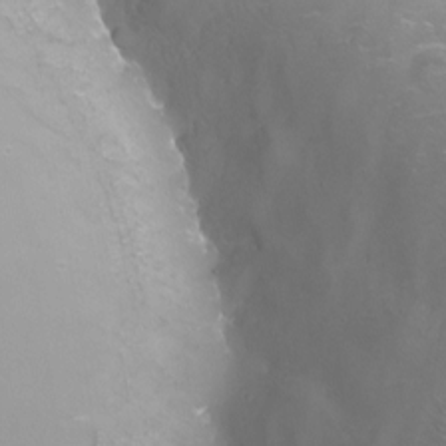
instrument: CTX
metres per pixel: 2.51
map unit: Nhu
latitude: -13.4455
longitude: -72.3657
